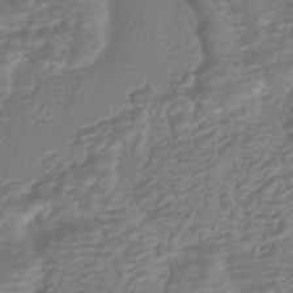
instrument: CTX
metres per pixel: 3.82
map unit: HNhu
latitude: -40.5196
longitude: 108.2173
